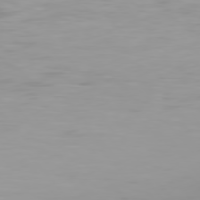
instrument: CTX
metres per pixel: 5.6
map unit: Hpe
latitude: 75.7261
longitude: -142.8569
